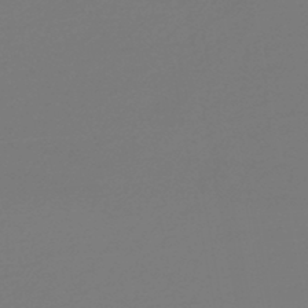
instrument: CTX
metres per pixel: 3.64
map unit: lHb
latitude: -46.1794
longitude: 65.7289
